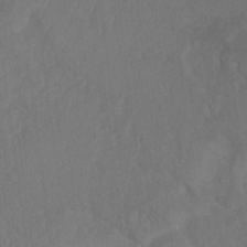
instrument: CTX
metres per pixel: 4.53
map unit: Ht
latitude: 5.4993
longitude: -29.9906
